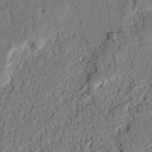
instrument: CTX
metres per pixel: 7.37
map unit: Nhu
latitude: 20.5357
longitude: -78.3845
